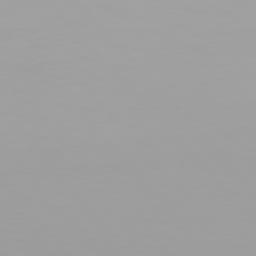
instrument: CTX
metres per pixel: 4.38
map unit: Hpe
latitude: 76.1389
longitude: -143.5938
